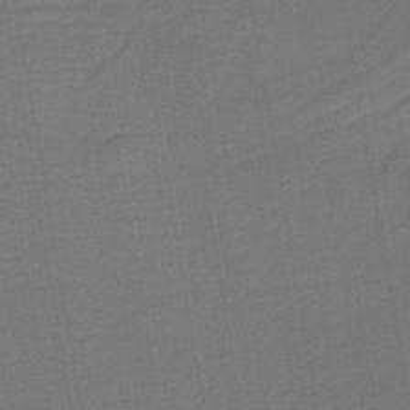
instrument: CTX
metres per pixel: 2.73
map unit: HNb
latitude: -43.9745
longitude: 51.6155
